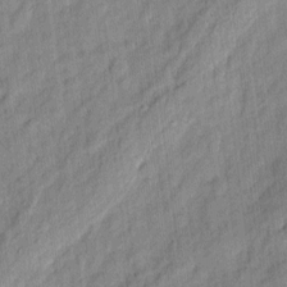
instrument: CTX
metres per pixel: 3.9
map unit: eHh
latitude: 7.0269
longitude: -75.6127
